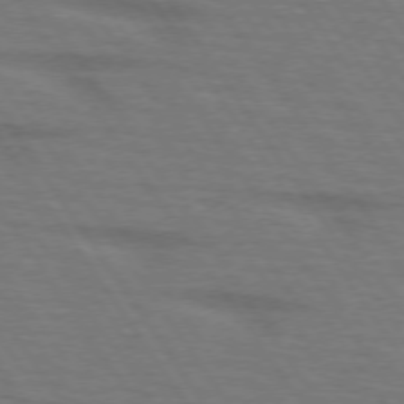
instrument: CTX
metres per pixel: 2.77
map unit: lApd
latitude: 73.5938
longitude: -73.2915
